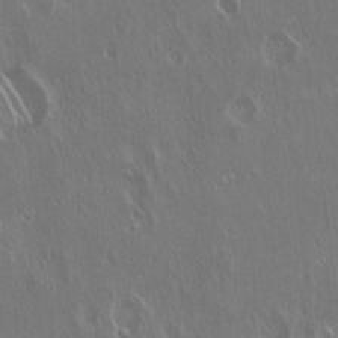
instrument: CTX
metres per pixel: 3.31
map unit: Hto
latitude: 18.2522
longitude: -57.4426
